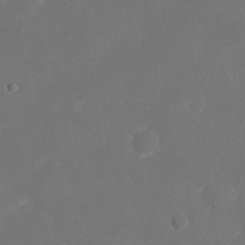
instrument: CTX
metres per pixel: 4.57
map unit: eHh
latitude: 20.4034
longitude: -68.5924
